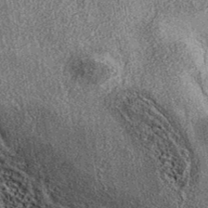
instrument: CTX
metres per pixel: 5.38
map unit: eAb
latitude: 38.0822
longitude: 108.6896
